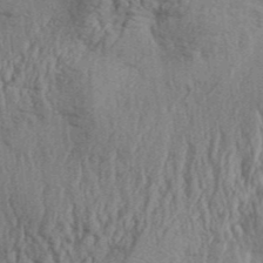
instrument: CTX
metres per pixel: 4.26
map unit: Aa
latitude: 31.8017
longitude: -135.1403
